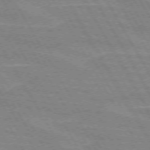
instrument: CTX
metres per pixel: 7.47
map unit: lApd
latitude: 72.1200
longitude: -55.8016
